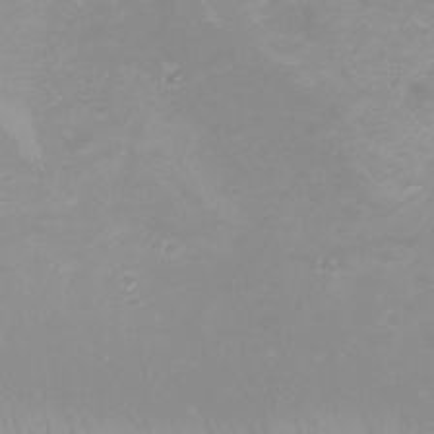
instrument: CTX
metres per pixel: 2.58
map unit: Nhu
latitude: -8.5763
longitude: -72.3845
